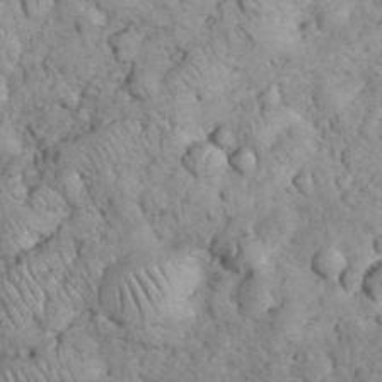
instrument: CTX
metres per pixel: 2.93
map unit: eHh
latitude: 33.1403
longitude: -65.5371
